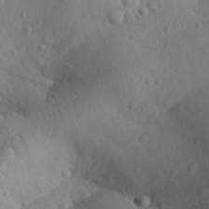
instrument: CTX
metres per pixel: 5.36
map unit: Aa
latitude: 31.1781
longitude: -144.0633
